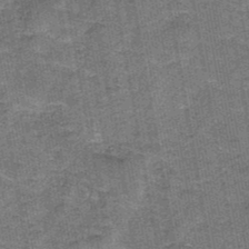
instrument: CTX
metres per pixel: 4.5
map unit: HNb
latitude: -36.1227
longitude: 51.5210
